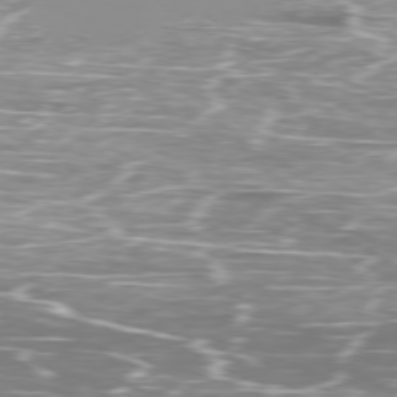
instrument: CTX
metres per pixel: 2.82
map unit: Ap
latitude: -79.6721
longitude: -71.4237
